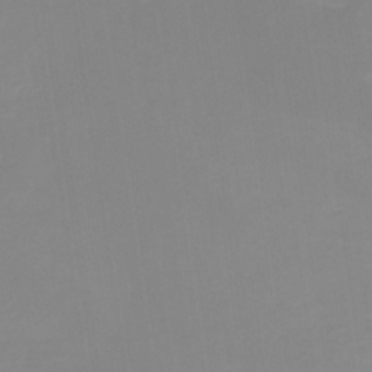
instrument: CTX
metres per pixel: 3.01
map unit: HNb
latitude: -35.9178
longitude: 51.3321
